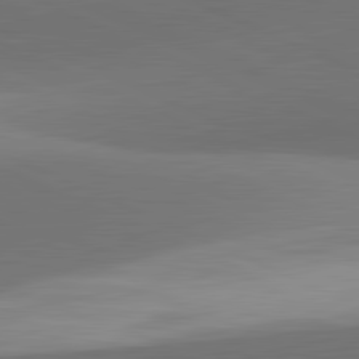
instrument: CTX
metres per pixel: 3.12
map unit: lApd
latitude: 81.7827
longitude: 131.4265
